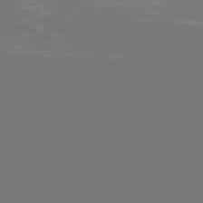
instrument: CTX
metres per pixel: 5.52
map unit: Hpe
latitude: 75.7639
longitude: -141.8583
